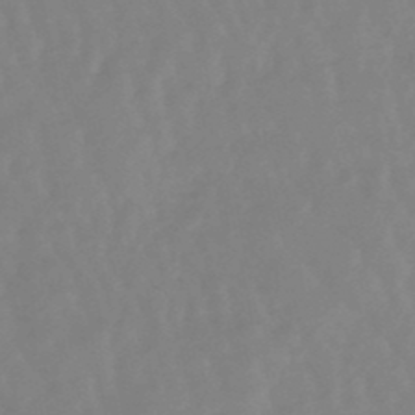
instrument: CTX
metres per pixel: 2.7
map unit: lHb
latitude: -48.6519
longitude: 78.4629
